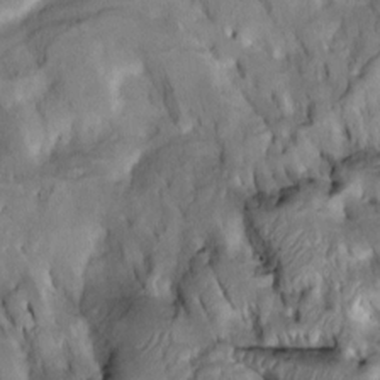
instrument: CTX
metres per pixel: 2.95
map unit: Htu
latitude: -2.7652
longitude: 149.4833
